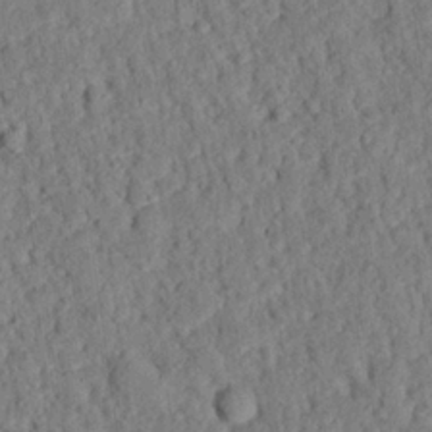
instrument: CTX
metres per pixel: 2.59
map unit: eHh
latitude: 26.1011
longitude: -79.1403
